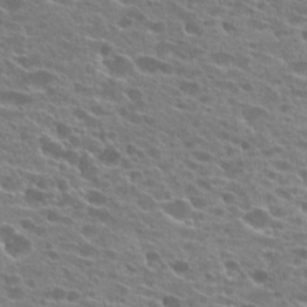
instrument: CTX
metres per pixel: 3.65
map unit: Hto
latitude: 24.7624
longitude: -42.5168
